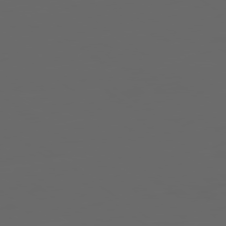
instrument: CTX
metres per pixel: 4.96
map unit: Ap
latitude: -79.6533
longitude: -59.9717
